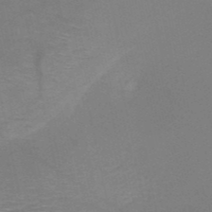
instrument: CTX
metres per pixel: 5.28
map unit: HNb
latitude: -51.5399
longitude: -42.8191
